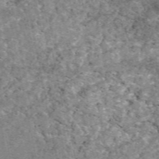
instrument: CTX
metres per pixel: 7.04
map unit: eAb
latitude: 49.9150
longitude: 109.4832
